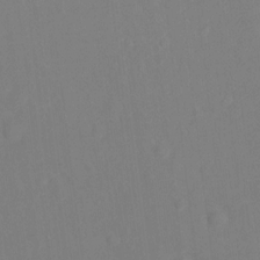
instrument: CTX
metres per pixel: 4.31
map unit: Ht
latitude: -0.2740
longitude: -34.6301
